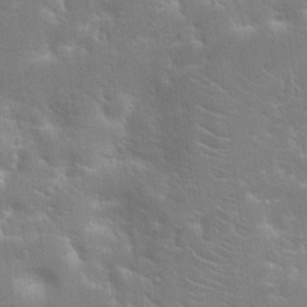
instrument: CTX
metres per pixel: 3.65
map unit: Hto
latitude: 20.5924
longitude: -39.9528
